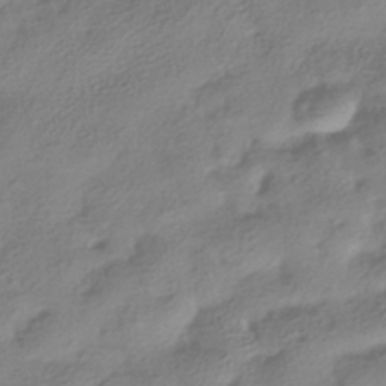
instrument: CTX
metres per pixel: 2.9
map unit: HNhu
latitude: -40.3873
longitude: 97.5777
